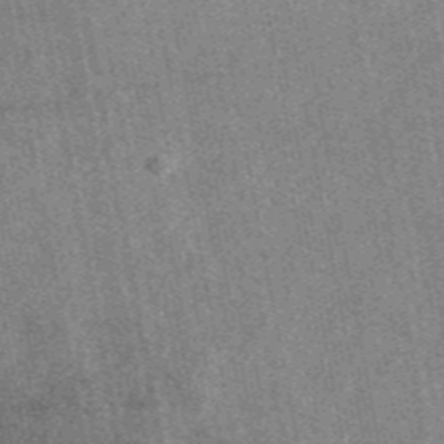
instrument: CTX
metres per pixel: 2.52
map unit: eAb
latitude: 47.1404
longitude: 122.3118
